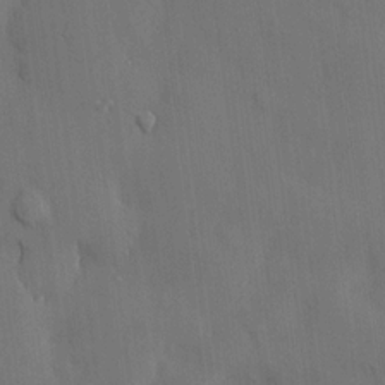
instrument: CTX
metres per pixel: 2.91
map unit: HNhu
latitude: 14.9514
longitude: 11.7667
